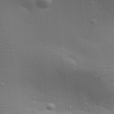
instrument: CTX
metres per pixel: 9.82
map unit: Aa
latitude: 29.1214
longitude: -139.0836
